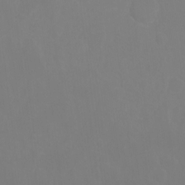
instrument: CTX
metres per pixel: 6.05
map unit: Hto
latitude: -7.5777
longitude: -38.8002
